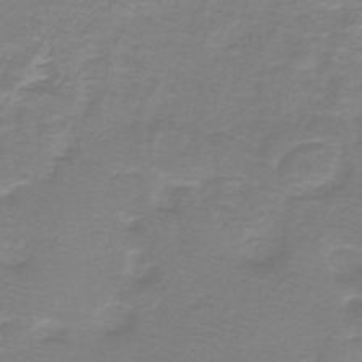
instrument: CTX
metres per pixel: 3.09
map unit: lHb
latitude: -41.2943
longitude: 56.7274
